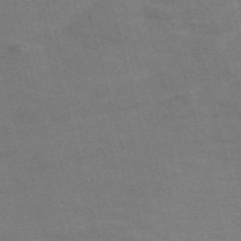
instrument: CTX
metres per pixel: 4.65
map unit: Nve
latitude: -58.5573
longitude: 51.9367
